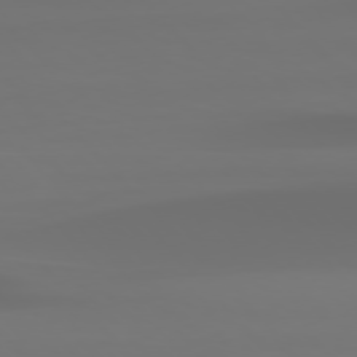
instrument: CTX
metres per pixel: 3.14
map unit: Hpe
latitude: 76.6301
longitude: -133.2537
